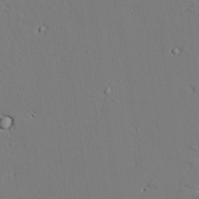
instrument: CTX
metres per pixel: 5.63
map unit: lAvf
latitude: 25.6504
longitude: -110.5735
